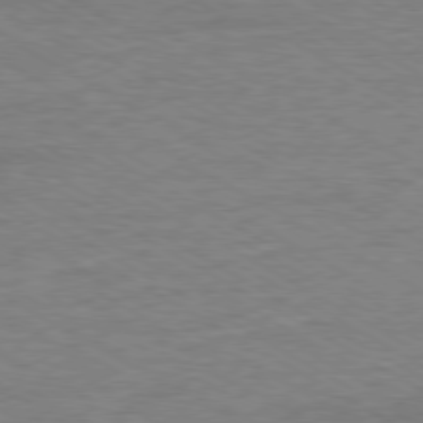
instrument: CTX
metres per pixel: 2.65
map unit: Ap
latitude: -80.0850
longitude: -86.6679
